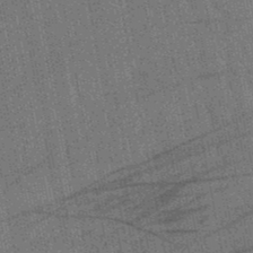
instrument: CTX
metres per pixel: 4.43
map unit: lHb
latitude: -47.8233
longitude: 75.7856
